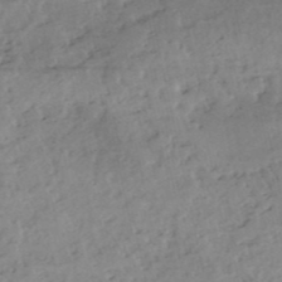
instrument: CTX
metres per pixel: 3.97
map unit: eHh
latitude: -52.2172
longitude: -24.3089
